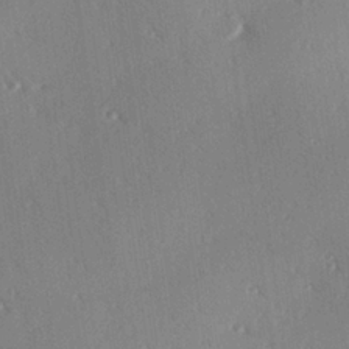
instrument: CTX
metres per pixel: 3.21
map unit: Hve
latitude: 26.7246
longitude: -93.5560
